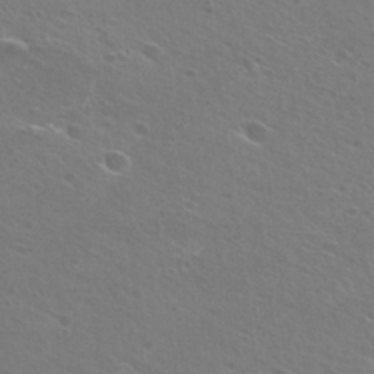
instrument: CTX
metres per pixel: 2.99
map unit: Hto
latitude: 26.5168
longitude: -40.0822
